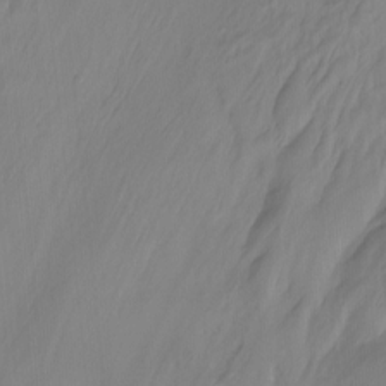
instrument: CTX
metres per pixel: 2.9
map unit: Nhu
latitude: -13.6722
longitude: -61.4993
